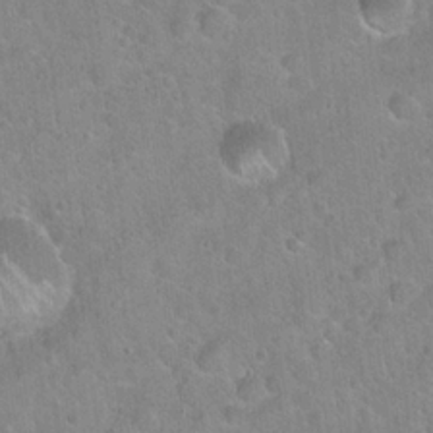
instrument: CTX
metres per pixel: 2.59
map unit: Hto
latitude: 21.3293
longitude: -52.3845
